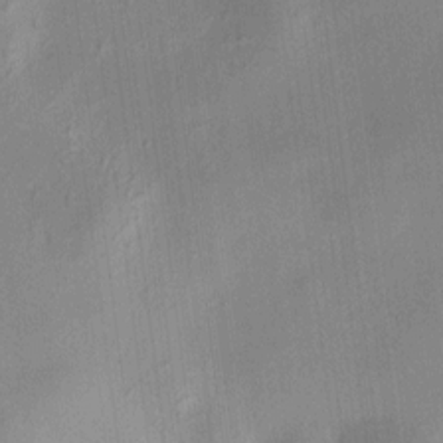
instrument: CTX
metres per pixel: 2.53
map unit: HNhu
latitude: 10.5357
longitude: 11.0675
